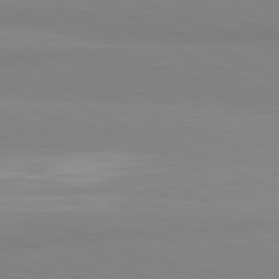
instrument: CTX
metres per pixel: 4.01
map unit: lApd
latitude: 81.7827
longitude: 178.0472
